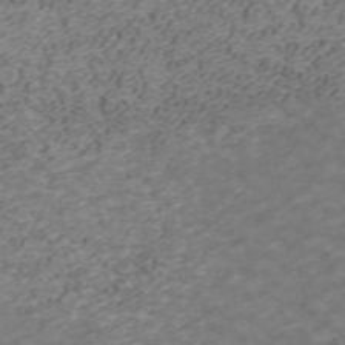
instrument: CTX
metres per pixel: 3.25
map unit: ANa
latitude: 42.0444
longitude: 33.8045
